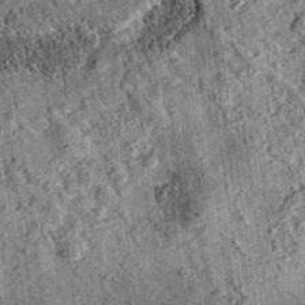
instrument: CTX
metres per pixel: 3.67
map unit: eAb
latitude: 36.3656
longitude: 109.4076
